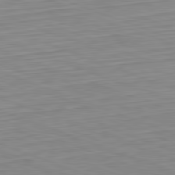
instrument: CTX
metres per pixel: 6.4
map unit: Hpe
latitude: -82.3306
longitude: 13.0109
